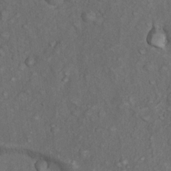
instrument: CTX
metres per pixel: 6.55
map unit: Nhu
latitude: 9.9906
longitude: -24.9891
